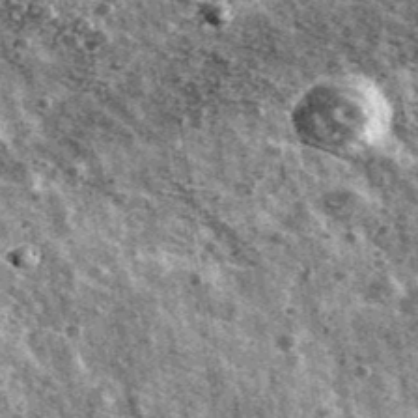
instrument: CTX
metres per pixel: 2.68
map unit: Ave
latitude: 41.3104
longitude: -107.9906
